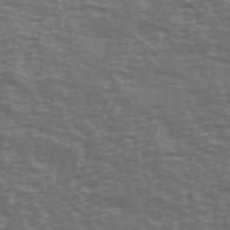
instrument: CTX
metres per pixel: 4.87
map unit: Ave
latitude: 39.4804
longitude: -114.0444
